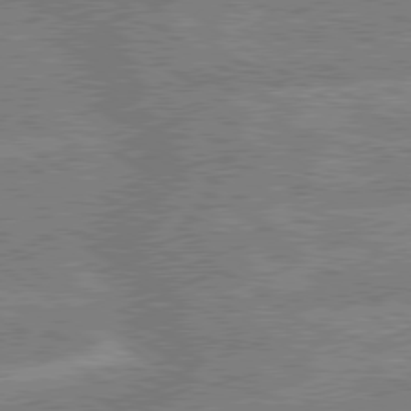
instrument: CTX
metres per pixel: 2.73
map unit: lApd
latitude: 79.5371
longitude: -157.9150
